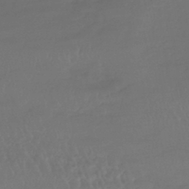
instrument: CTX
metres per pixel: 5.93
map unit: lHb
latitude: -42.9163
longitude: 70.3684
